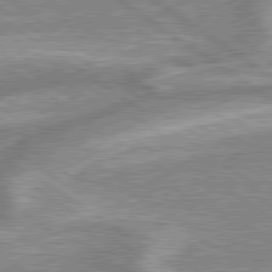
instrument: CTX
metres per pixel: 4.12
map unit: lApd
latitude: 79.3104
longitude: -169.8961
